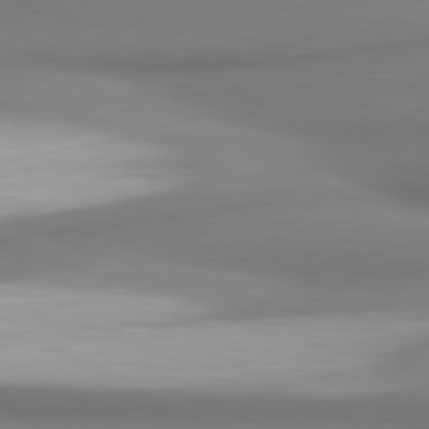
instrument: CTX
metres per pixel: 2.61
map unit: lApd
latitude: 80.6113
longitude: 177.7100
